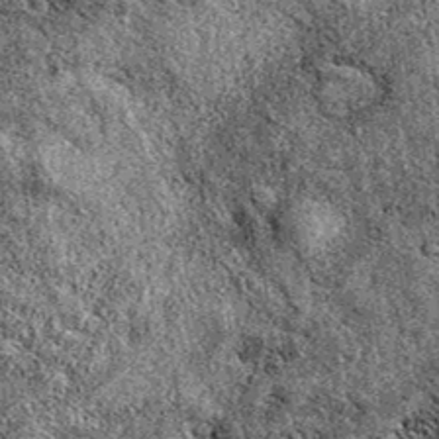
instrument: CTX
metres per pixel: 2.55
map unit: eAb
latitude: 38.9891
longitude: 111.0864
